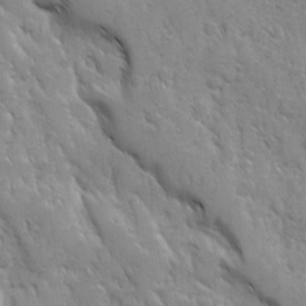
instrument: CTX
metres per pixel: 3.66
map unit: Ave
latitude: 10.2523
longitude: -103.5560
